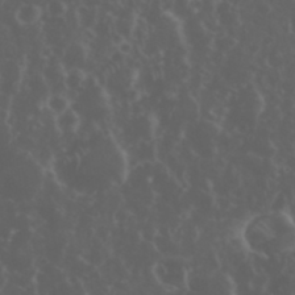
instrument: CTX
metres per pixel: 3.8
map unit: eHh
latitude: 34.5545
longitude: -59.6694
